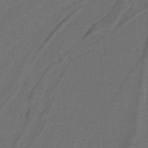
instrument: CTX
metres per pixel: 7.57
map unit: lHb
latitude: -39.9556
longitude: 54.1984
